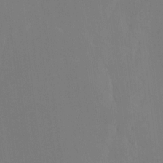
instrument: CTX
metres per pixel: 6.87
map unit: HNhu
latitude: 7.2915
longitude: 4.2928
